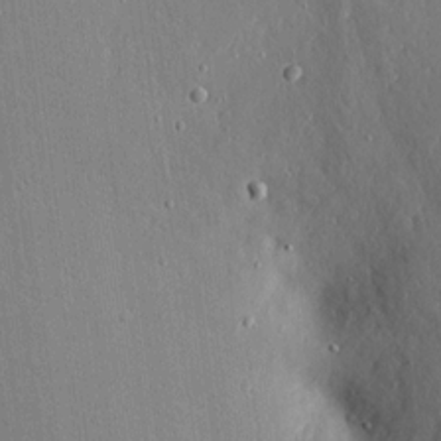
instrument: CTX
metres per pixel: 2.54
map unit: lAvf
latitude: 7.7072
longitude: 169.0297
